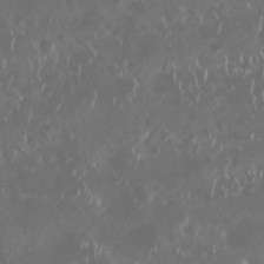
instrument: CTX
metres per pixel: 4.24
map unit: Nhu
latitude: 29.4615
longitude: -58.5168
